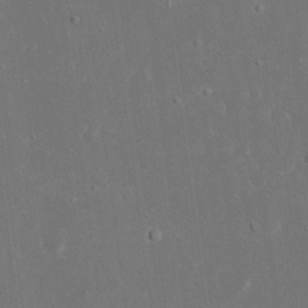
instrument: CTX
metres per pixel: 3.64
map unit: eHh
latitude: 16.6113
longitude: -72.1767
